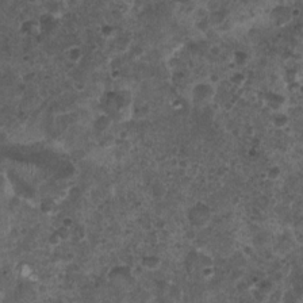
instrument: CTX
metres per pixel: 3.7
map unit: Nhu
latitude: 3.4615
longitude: -14.6491
